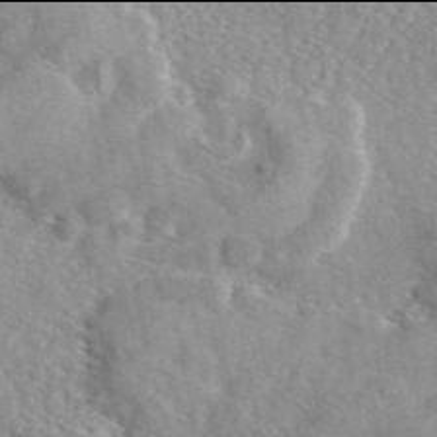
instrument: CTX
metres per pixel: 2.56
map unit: eAb
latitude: 45.9906
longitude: 111.8800
